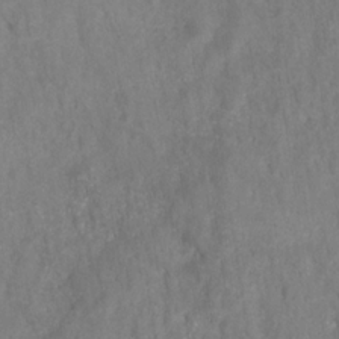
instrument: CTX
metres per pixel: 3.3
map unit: HNhu
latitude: -28.2928
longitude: 73.1809
